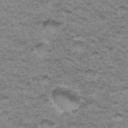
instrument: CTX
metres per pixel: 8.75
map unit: Hto
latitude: 34.8380
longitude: -47.5371
